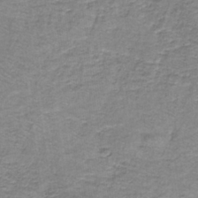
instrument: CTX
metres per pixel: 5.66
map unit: eAb
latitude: -36.8219
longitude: 52.8974
